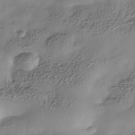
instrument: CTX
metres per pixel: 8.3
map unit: Nhe
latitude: -38.0472
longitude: -147.4427
